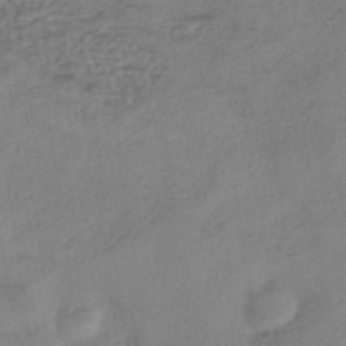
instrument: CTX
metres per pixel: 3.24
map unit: eHh
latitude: -41.9556
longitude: 119.1998
